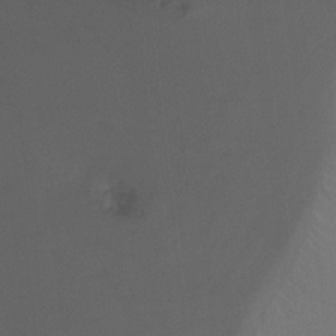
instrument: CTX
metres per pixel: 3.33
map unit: Ht
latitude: -10.8408
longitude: -27.7450
